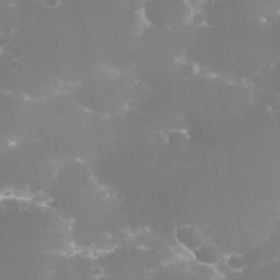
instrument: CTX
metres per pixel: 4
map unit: Nhe
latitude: -34.8597
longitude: -145.3481
